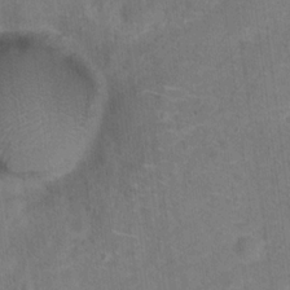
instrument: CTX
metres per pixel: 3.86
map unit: Hto
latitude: 15.7072
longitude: -41.9339
